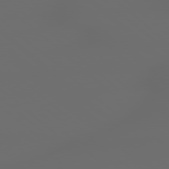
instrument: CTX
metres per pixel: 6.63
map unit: lApd
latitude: 79.0837
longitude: -167.3859
